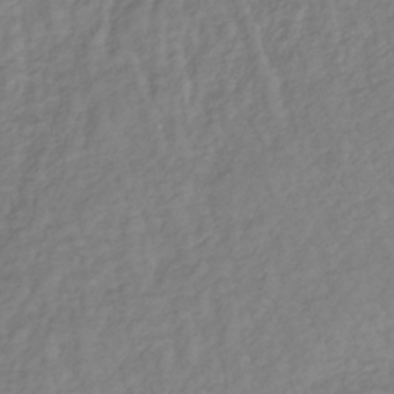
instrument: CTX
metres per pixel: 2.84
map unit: lHb
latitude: -37.2942
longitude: 70.1606
